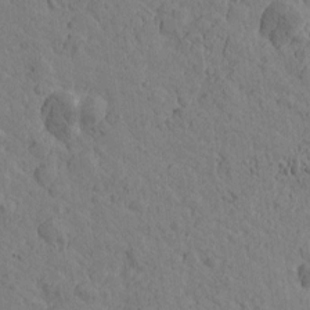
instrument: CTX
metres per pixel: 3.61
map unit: Htu
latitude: -0.5763
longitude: -175.5938
